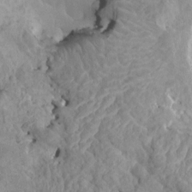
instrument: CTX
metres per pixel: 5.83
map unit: HNhu
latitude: 6.8380
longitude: -1.3670
